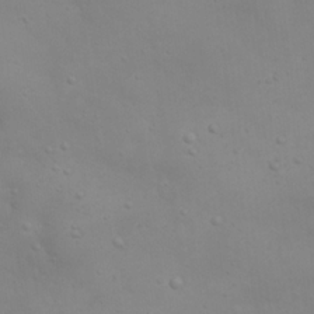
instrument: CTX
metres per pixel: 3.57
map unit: eHh
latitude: 22.0444
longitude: -65.4426
